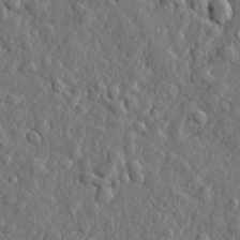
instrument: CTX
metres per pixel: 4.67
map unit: lHvf
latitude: 23.0269
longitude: 143.4454
